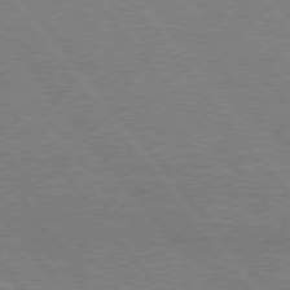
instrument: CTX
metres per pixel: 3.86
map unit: Hpe
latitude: 75.6694
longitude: -156.9135
